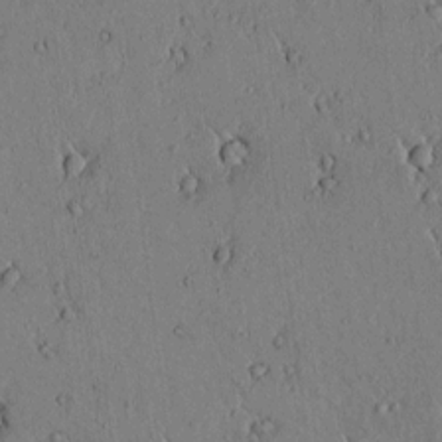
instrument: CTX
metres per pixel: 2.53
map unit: lAvf
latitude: 5.5560
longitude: 159.3320
